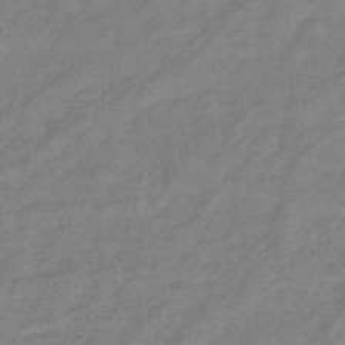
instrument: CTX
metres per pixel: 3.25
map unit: eHb
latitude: -46.1417
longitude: 84.2928
